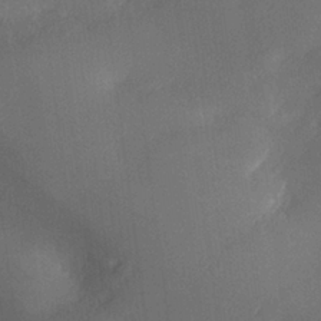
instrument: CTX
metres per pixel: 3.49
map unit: lHvf
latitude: 25.9150
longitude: 140.9731
